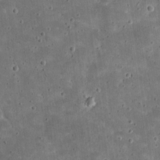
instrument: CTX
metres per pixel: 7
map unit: eHh
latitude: 20.8947
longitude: -65.0836
